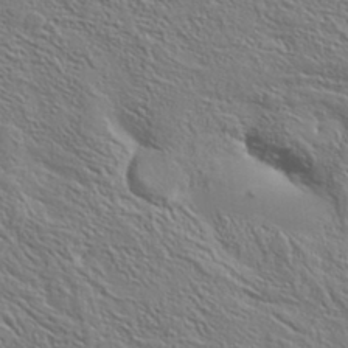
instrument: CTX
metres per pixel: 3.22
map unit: Aa
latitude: 34.2711
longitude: -134.2522
